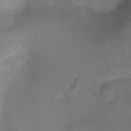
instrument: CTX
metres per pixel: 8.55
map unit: Ht
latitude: -3.0108
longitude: -18.7624
